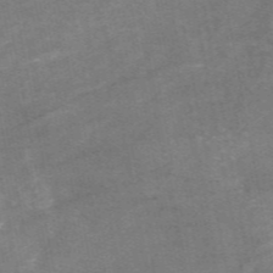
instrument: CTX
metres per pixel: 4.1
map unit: eAb
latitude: 48.6490
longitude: 119.4077
